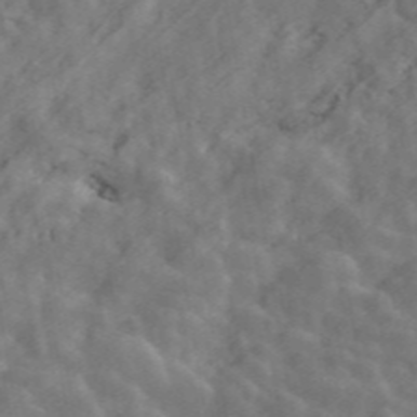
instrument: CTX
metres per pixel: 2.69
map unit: ANa
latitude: 47.6694
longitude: -83.5749
